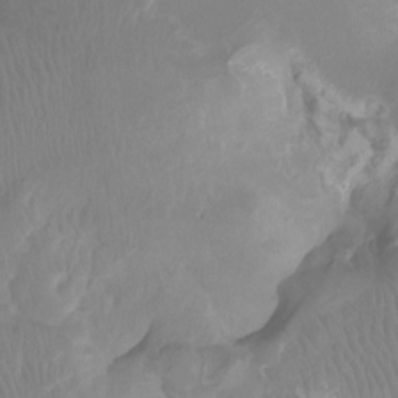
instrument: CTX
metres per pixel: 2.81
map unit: Ht
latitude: -2.4251
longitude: -17.7828
